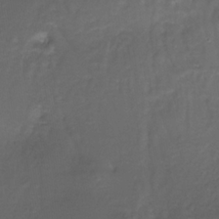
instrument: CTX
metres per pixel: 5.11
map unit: Nhe
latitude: -35.9556
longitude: -117.7261
